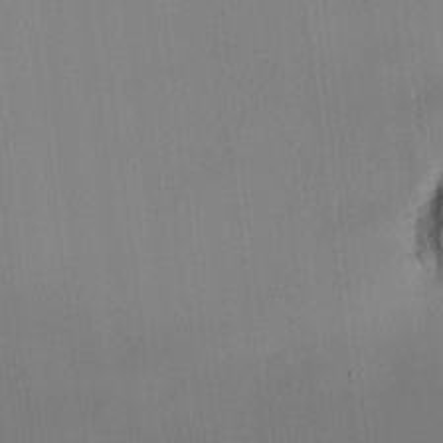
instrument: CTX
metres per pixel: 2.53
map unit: lAvf
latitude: 7.8016
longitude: 165.8612
